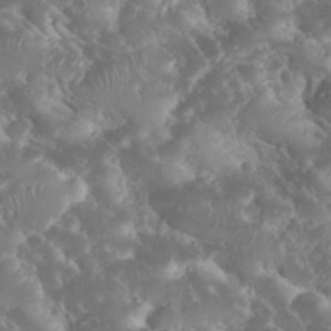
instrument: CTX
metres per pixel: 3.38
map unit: eHh
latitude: 34.4790
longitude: -63.0459
